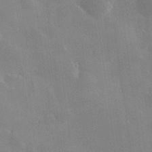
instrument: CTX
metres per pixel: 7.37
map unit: Hve
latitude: 28.2522
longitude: 145.8234
